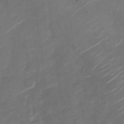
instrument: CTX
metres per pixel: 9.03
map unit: Nhu
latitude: -28.4440
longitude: -74.2900
